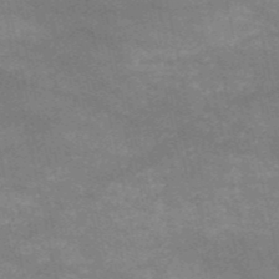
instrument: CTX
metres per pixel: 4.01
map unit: HNb
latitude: -52.9352
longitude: -39.9339
